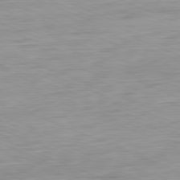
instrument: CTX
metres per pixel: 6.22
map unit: Ap
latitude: -81.8423
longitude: -75.4238
